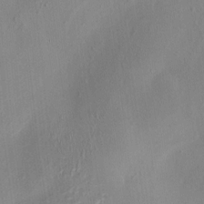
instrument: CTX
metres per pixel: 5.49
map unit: HNhu
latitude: 3.1403
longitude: -7.4048
